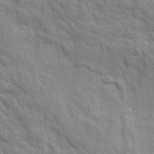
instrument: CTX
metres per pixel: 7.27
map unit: Ave
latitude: 15.8017
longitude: -131.9906
